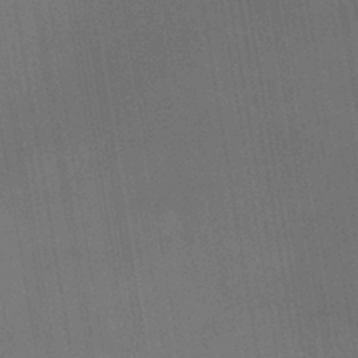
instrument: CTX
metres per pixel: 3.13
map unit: lHb
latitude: -40.2928
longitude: 72.9919
